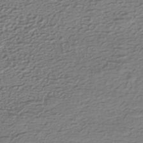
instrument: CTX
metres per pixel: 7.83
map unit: HNhu
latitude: -42.8408
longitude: 100.3495
